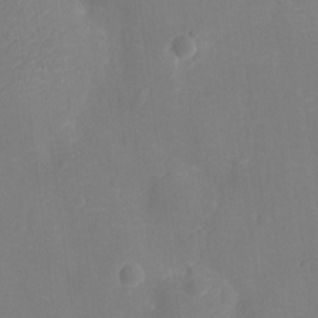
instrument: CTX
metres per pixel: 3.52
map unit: Ht
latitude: -10.8030
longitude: -22.9703
